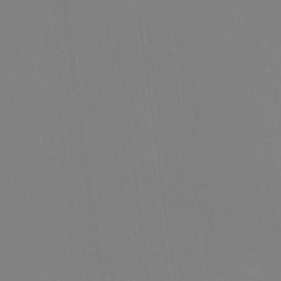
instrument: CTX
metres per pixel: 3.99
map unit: eHb
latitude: -38.0661
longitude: 75.1998
